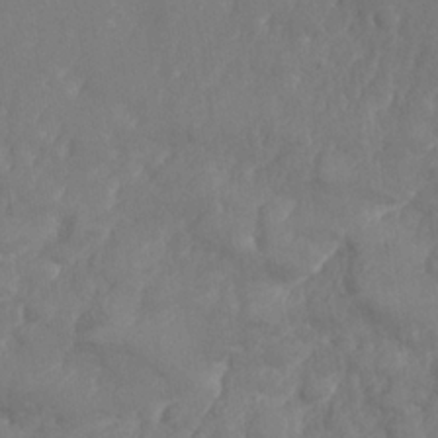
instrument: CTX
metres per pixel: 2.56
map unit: Nhe
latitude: -36.5384
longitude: 138.6708
